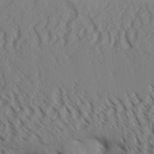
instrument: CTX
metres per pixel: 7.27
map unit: Aa
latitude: 30.8569
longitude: -140.7057
